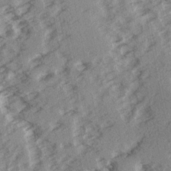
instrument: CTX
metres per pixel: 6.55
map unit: Ave
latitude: 15.0081
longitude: -104.3845
